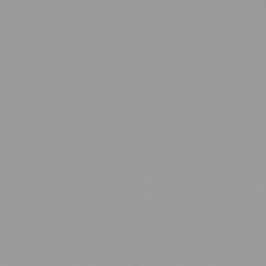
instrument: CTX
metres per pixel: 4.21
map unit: Hpe
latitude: 77.6694
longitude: -138.9892
